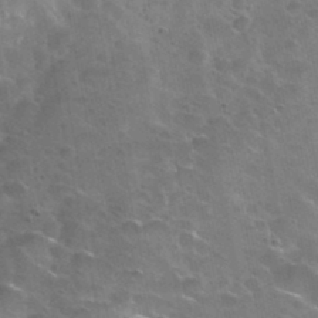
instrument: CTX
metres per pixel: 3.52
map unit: Nhu
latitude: 31.9528
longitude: -53.7072
